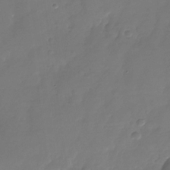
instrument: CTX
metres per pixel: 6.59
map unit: Nhu
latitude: -26.9163
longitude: -70.9136
